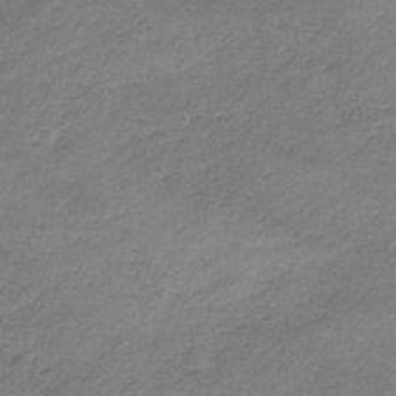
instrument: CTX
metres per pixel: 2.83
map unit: HNb
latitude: -33.6722
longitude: 61.9178
